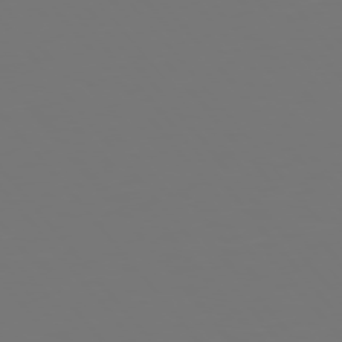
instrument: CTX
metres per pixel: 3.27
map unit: Hpe
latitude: 75.7072
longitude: -124.2333
